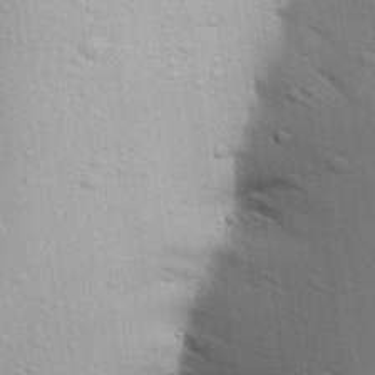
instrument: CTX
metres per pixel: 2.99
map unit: Aa
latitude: 28.2522
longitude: -147.1781
